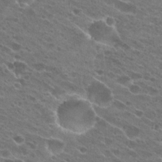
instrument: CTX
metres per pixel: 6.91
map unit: Hto
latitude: 23.9906
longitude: -41.9906
